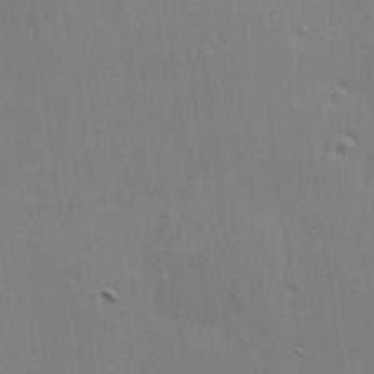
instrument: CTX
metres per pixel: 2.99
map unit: Hve
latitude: 25.5371
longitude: -93.8016
